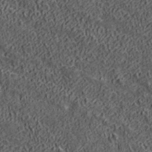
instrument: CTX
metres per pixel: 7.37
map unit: lHvf
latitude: 40.2144
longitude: -86.0444
